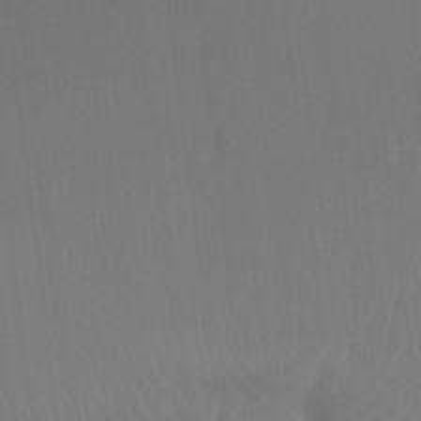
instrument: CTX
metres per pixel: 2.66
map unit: Ht
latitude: -14.9542
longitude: -55.1025
